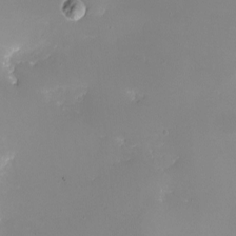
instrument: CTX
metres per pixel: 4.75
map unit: eHh
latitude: -5.6722
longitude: -78.5357
